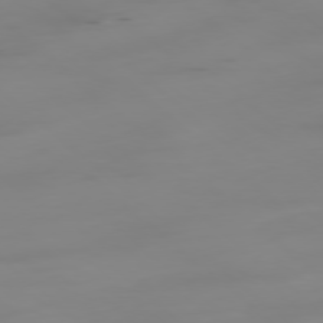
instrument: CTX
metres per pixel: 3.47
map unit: Hpe
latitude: -78.9163
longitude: -20.3845
